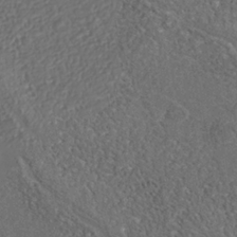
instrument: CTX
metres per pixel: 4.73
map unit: Nhe
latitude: -38.1228
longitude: -87.3859
